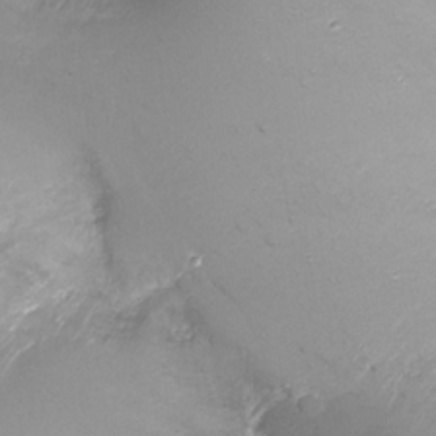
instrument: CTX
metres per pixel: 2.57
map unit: Nhu
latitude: -17.8045
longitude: -45.7072
